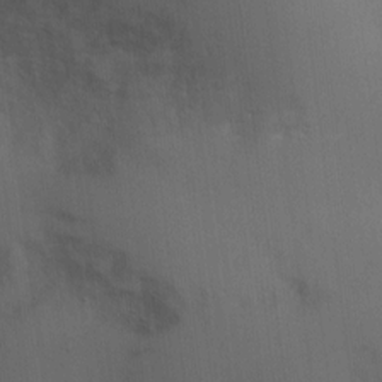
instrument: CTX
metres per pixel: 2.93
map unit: Nhu
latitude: 2.5357
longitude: -16.7246
